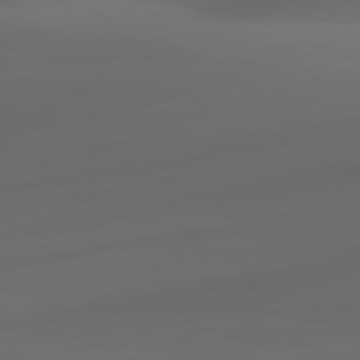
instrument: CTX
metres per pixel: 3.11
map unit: lApd
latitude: 81.1970
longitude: -83.0458
